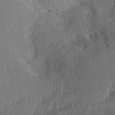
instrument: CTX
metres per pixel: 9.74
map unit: Aa
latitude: 28.0822
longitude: -136.9325
